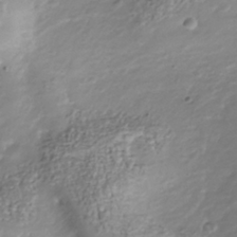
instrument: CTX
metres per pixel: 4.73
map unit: Nhu
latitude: -40.5385
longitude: -85.9150
